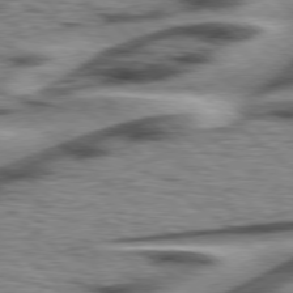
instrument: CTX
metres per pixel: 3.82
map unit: Hpe
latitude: 78.0633
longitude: -156.1199
